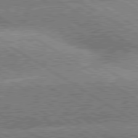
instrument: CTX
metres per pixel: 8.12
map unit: lApd
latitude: 80.2900
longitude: -151.9528
